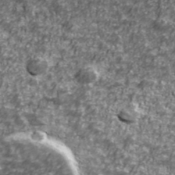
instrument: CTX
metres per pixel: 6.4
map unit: Ave
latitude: 41.8772
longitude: -114.2144
